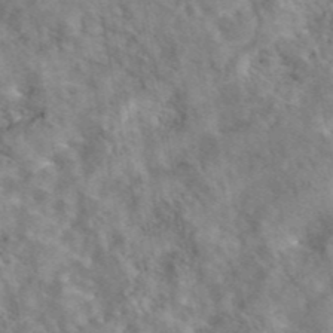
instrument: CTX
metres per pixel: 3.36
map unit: eAb
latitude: 43.4615
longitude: 108.4629
